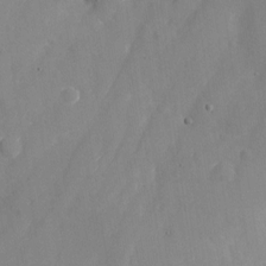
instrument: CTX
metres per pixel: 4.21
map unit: Nhu
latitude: -24.2550
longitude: -70.5546
